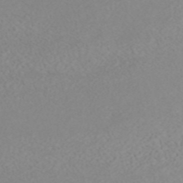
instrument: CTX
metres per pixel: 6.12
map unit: ANa
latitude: 44.8191
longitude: 22.9920
